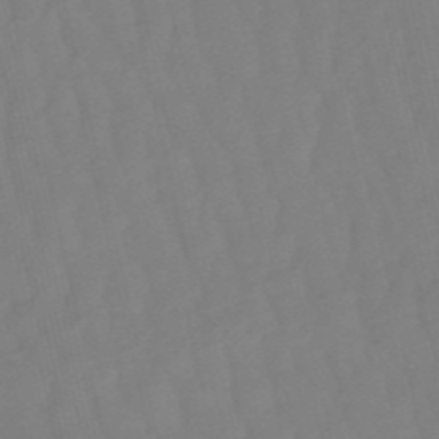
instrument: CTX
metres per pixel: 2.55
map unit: eHb
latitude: -50.3495
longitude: 76.7463
